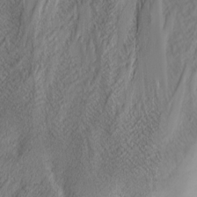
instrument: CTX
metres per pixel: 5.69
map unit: Nhu
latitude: -4.2739
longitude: -86.7624
